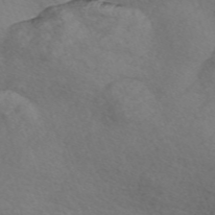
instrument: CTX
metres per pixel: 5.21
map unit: Nve
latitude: -57.2754
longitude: 58.0849
